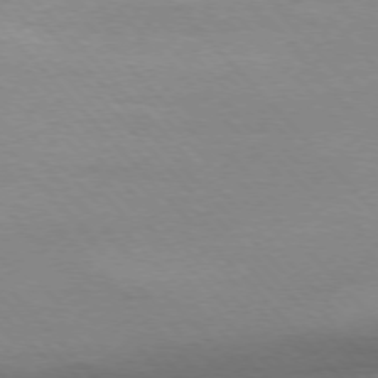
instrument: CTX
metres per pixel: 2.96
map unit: Ap
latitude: -76.7652
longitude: -87.7449
